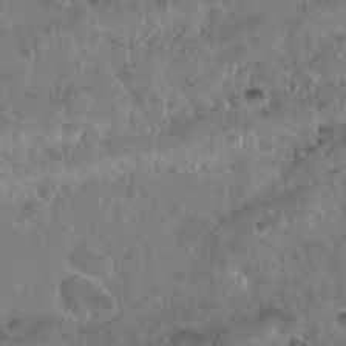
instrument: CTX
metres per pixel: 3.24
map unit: Nhu
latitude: 30.1767
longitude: -53.4049
